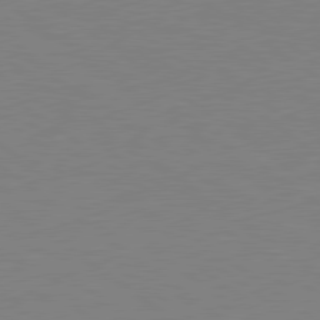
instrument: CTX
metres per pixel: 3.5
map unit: Hpe
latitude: 79.2348
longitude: -124.6301
